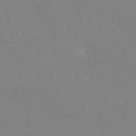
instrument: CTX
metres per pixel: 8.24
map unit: HNb
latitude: -54.4818
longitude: -37.8961
